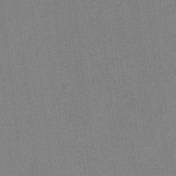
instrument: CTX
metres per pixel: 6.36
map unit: Ht
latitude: -3.6721
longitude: -19.8016
